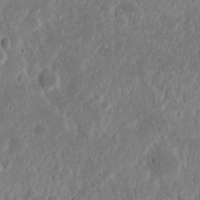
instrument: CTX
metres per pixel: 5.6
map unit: Nhu
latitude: 14.4979
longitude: -73.9906
